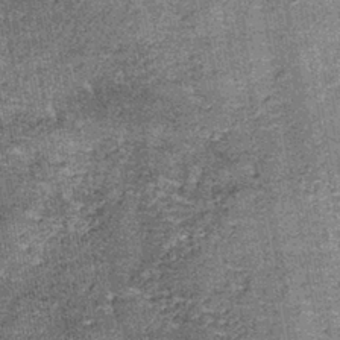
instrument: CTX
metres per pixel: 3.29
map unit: lHb
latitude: -38.9352
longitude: 64.6519
